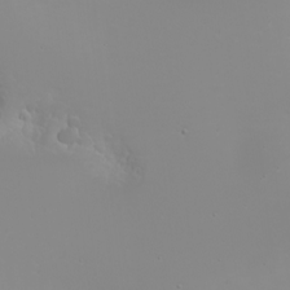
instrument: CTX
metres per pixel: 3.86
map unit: Nhu
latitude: -6.5196
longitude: -88.3279
